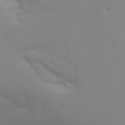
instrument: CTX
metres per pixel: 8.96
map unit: Aa
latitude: 32.4601
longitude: -144.9514
